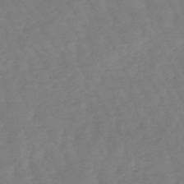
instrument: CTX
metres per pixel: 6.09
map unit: lHb
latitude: -49.3321
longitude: 77.7667
